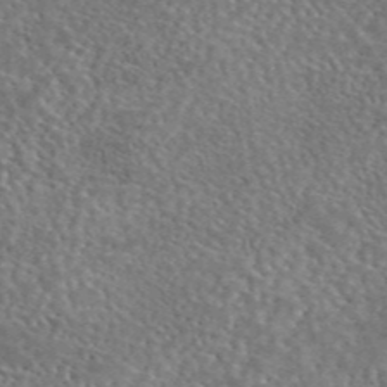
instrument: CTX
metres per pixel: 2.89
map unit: eAb
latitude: 45.0458
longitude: 114.0661
